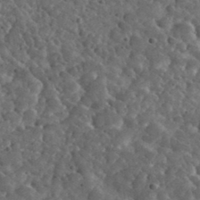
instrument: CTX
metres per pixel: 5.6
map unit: lHvf
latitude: 36.4034
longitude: -87.6505
